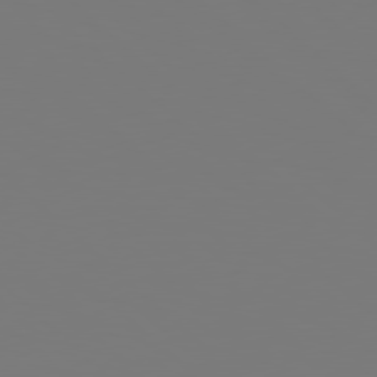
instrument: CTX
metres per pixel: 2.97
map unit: Hpe
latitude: 78.3468
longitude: -162.3090
